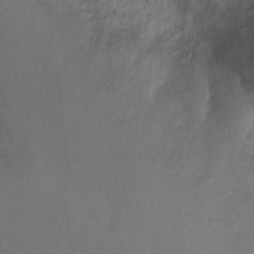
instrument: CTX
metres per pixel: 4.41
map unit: Ht
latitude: 1.7449
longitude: -25.4426
